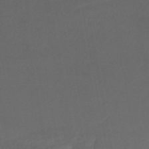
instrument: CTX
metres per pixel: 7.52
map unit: HNhu
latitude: -46.2928
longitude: 92.8597
